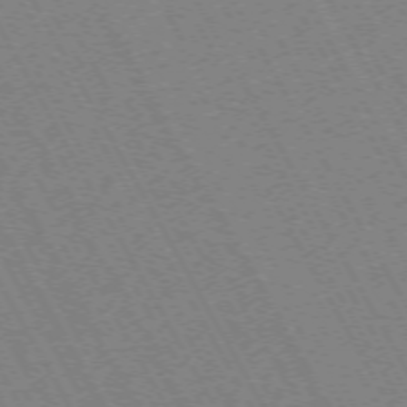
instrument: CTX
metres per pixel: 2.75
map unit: Hpe
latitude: -72.2928
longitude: 11.3888
